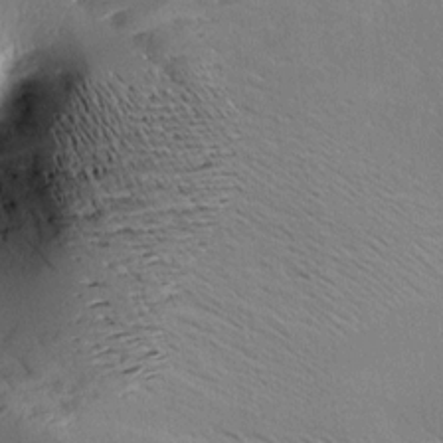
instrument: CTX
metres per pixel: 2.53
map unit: Aa
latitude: 9.9528
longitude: -142.4601
